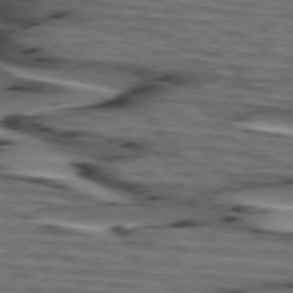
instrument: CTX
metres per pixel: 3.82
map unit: lApd
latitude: 74.9325
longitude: -71.3293
